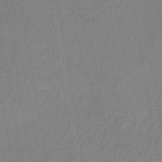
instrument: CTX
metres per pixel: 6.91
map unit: lHb
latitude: -41.3887
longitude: 67.7666
